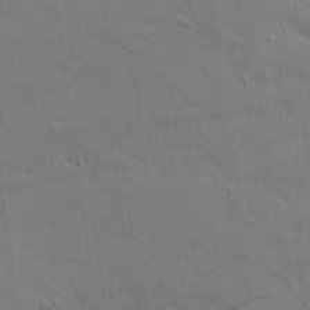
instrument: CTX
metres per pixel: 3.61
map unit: Ave
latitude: 19.4048
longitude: -129.2159
